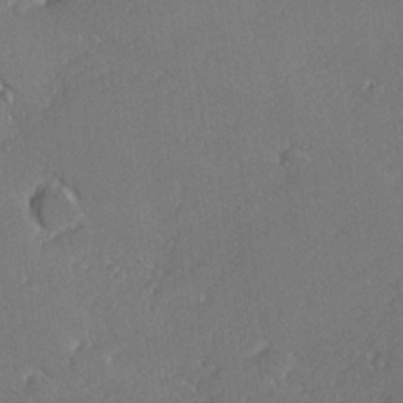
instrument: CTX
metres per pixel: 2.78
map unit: lHvf
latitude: 26.5168
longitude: 140.8786
